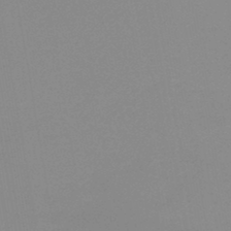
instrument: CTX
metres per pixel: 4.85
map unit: HNb
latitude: -45.0109
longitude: -44.4790
